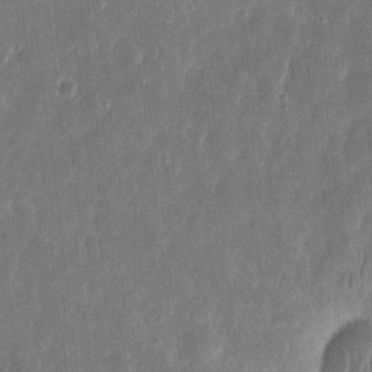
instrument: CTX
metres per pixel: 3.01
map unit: eHh
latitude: 9.9906
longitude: -72.5357
